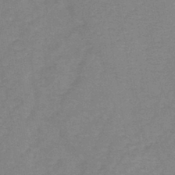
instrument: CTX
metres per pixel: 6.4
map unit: HNb
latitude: -43.9367
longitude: -39.1403
